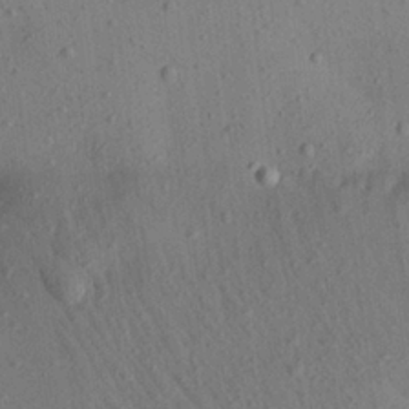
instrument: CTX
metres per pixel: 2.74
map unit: Aa
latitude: 24.8002
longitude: -143.4993
